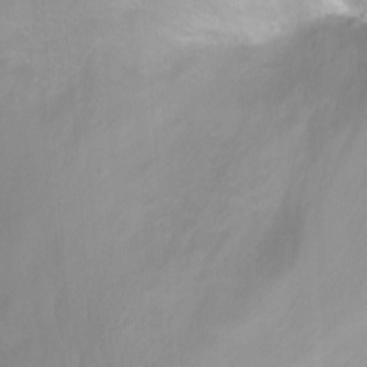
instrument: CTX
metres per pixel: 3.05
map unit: Nhu
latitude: -12.4629
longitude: -61.6316
